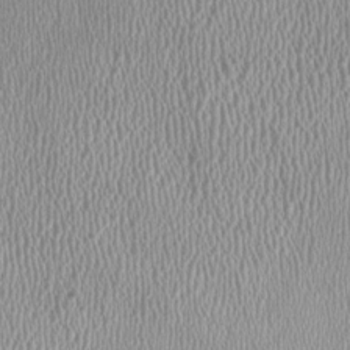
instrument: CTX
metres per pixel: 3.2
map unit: HNhu
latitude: -1.5399
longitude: -0.4979
